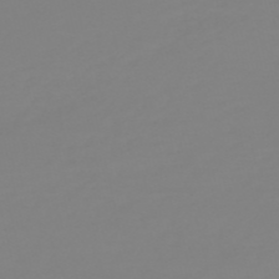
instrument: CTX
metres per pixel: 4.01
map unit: HNb
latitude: -54.3117
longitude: -50.7246
